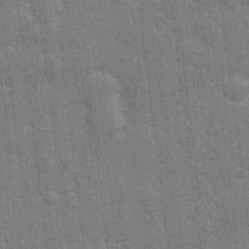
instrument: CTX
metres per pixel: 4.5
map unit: eHh
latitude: 6.9136
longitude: -74.4601
